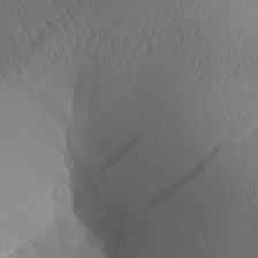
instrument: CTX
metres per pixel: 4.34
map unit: Aa
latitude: 30.4979
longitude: -140.9324
